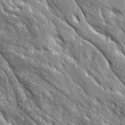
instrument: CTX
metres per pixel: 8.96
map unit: Ave
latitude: 19.9339
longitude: -135.3481
